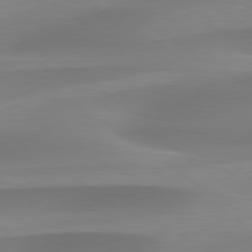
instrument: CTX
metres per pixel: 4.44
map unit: lApd
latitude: 79.5182
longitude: -92.2900
